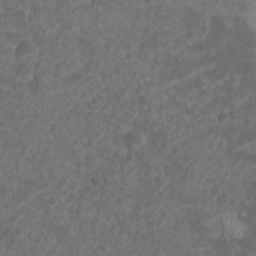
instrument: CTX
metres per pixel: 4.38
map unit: Nhu
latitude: 7.7639
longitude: -19.8583
